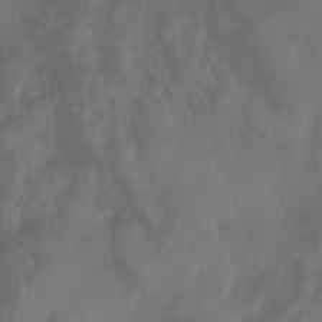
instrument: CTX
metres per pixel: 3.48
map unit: Aa
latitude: -7.7288
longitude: -79.7261
